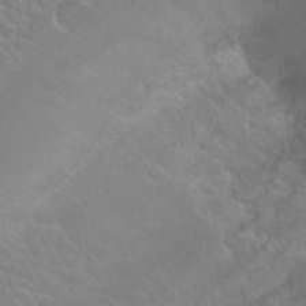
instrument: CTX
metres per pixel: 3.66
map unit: Nhu
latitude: 24.3467
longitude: -60.3089
